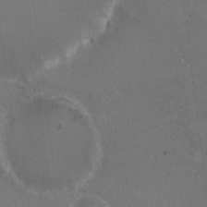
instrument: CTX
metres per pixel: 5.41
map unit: HNhu
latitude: 5.3104
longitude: 1.2754
